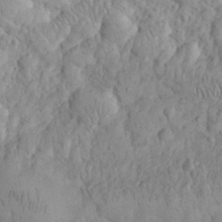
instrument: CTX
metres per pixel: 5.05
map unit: eHh
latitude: 32.5546
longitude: -64.8002
